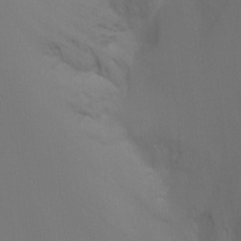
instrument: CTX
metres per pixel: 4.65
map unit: Nhu
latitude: -11.0675
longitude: -33.5749
